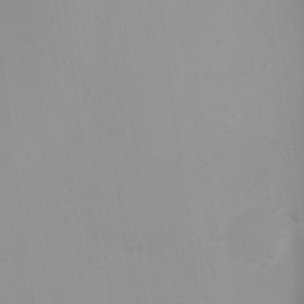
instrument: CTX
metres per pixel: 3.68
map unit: Ht
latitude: 3.5371
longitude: -22.8002
